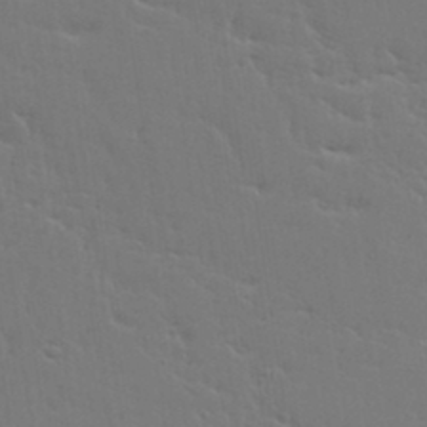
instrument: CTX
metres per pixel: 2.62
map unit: Aa
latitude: 18.3278
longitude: -125.8961
